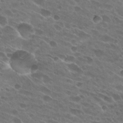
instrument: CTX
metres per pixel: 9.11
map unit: Hto
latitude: 27.4049
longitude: -42.4034
